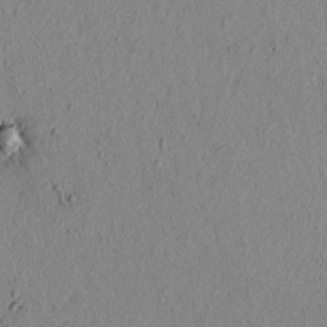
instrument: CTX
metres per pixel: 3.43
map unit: lAvf
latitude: 5.6694
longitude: 166.8219
